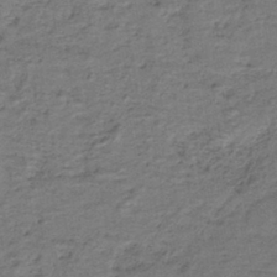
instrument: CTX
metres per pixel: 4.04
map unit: lHb
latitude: -41.9367
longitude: 53.4454
